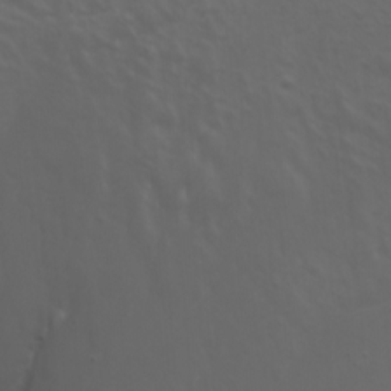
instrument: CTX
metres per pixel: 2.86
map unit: Nhu
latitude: -7.9367
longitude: -80.5735
